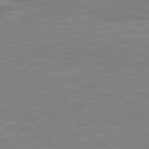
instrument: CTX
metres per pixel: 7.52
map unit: lApd
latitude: 79.6694
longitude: -126.9325
